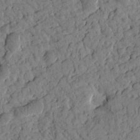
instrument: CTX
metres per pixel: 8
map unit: Htu
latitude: 1.0269
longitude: 177.0675
